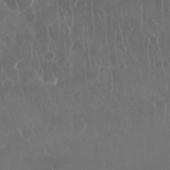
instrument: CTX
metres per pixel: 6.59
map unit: Nhu
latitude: 28.8380
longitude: -63.9906
